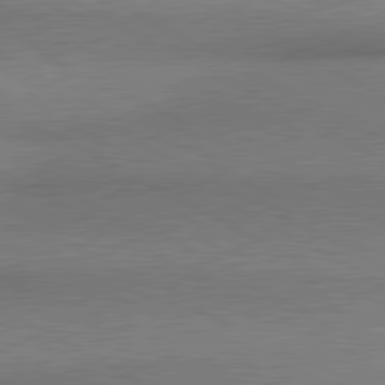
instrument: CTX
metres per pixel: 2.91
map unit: lApd
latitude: 80.4790
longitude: 165.2943
